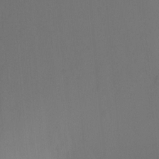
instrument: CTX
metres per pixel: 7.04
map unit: Ht
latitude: -9.4643
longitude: -37.2348
